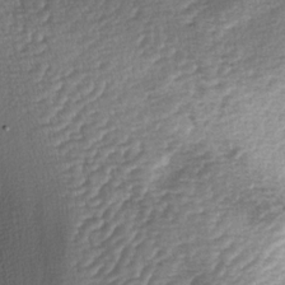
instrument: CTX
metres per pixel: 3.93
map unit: lAa
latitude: -4.1039
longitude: -128.4601
